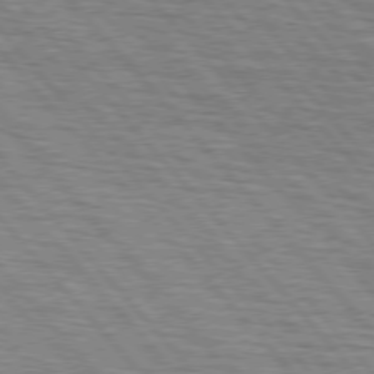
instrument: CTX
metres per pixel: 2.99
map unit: lApd
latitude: 75.9150
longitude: -82.6679
